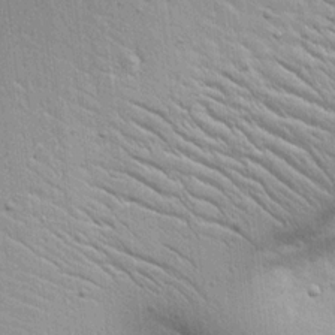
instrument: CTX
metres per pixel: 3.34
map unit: Aa
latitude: 17.0647
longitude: -125.3670
